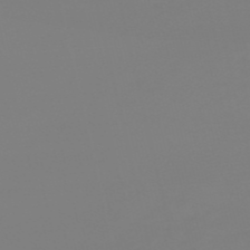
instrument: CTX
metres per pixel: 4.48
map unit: HNb
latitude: -54.4062
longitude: -50.3845
